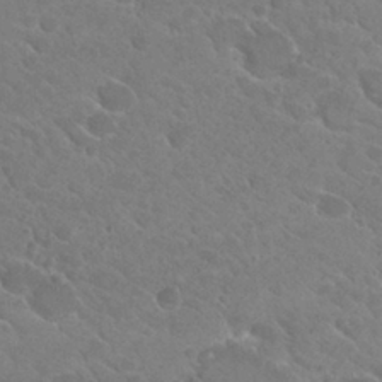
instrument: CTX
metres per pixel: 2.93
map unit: Hto
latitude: 26.7435
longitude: -36.0822
